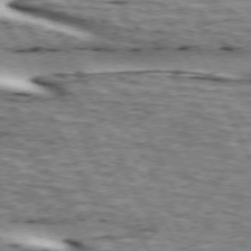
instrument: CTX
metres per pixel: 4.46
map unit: lApd
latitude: 73.2537
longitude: -54.9703
